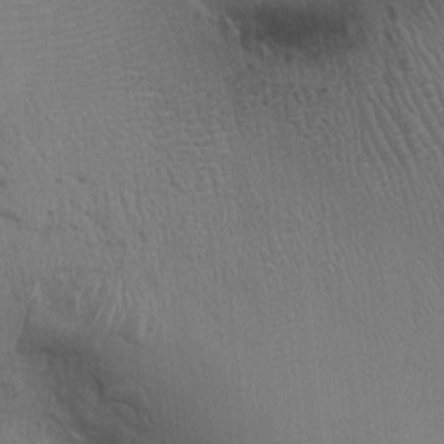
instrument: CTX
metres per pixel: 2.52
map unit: Ht
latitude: -2.1794
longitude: -14.7625
